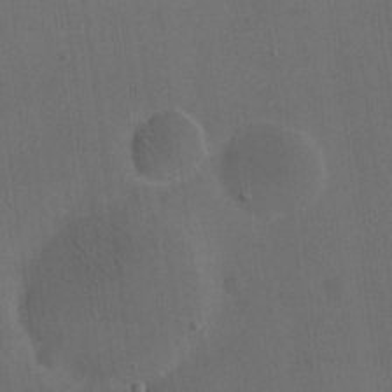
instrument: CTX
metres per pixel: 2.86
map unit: eHh
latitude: 18.7246
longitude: -65.4237
